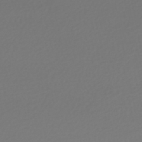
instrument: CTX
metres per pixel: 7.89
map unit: HNhu
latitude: -47.2943
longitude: 103.3699
